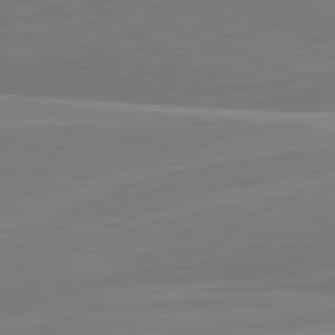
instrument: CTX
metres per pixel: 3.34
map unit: lApd
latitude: 82.1011
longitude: 140.2739
